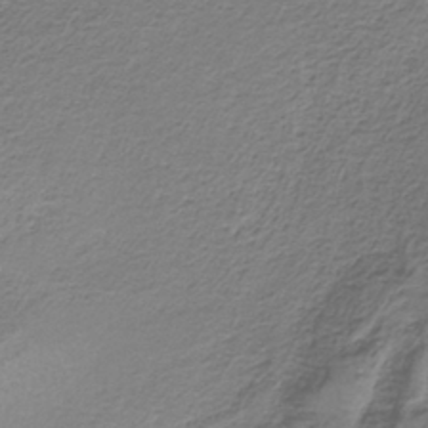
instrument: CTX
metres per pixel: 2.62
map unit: HNb
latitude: -35.1620
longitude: 58.2550
